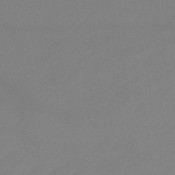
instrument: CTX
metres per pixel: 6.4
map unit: lHb
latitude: -46.3495
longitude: 67.5399
